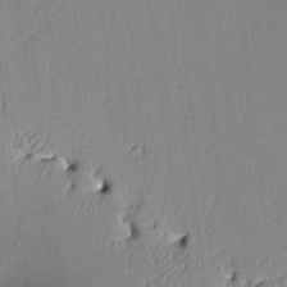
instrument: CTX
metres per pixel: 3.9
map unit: Aa
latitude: 10.3090
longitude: -128.9325
